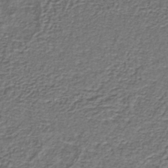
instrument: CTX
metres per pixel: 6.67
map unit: lHb
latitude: -39.9556
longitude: 61.2943
